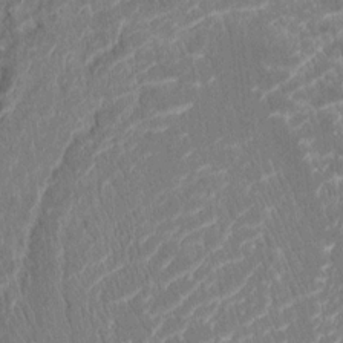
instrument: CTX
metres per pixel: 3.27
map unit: HNhu
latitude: 8.5924
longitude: -5.5371
